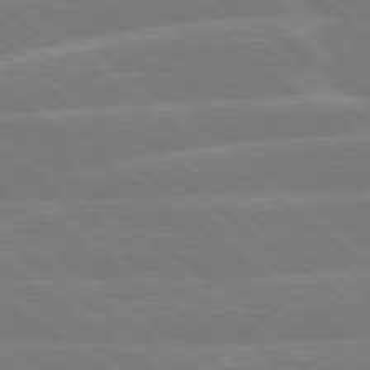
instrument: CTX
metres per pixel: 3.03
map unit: Hpe
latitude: 78.9136
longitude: -129.6316
